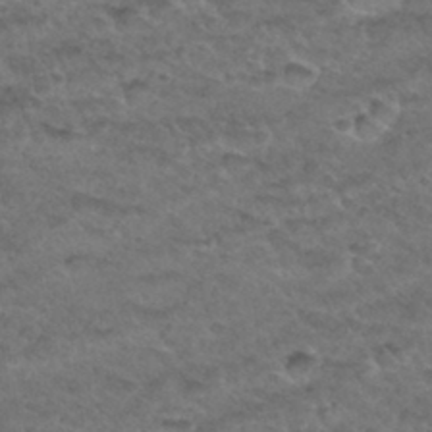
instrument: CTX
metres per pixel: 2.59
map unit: Hto
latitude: 32.5924
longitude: -48.7246
